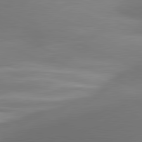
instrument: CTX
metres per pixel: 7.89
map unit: lApd
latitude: 81.2537
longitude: 130.6896
